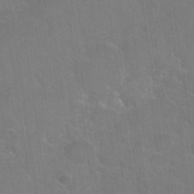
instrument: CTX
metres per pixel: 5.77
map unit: Hto
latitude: 36.1200
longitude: -46.2145
